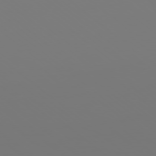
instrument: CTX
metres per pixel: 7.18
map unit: Ap
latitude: -78.7085
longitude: -60.5923
